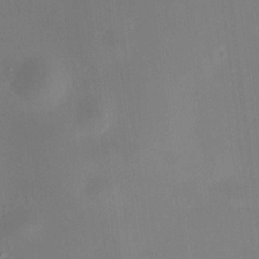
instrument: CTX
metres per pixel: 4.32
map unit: HNhu
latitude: 8.8191
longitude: 10.1417
